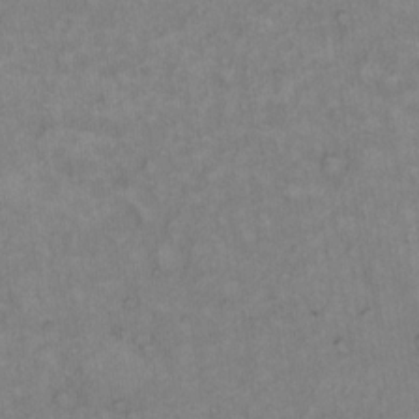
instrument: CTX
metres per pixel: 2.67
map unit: Hto
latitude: 11.9717
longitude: -60.5357
